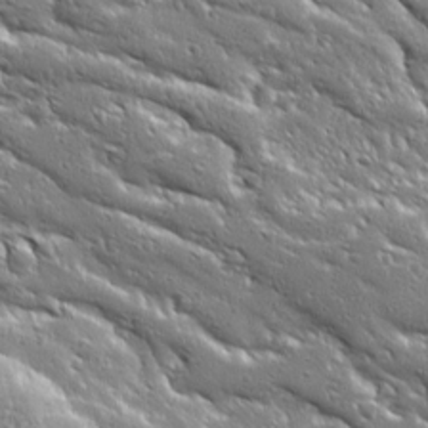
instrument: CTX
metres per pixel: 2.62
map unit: Ave
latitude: 19.7071
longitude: -136.8758
